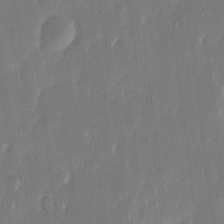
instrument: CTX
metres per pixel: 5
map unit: eHh
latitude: 13.1970
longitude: -70.9325
